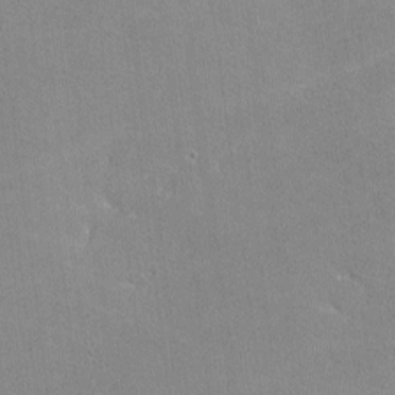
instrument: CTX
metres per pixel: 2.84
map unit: lHvf
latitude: -11.0487
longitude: -101.7639
